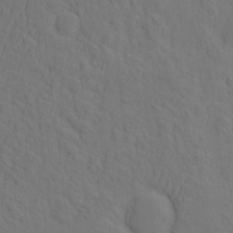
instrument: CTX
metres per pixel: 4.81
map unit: eHh
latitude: -2.5195
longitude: 18.8219
